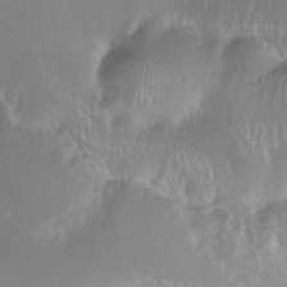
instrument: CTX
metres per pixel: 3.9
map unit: Nhe
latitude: -35.4832
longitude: -131.1404
